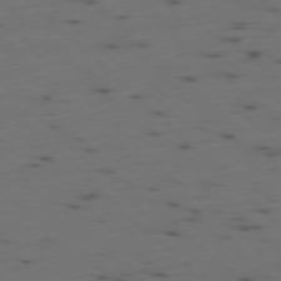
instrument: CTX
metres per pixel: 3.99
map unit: Ap
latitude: -78.3306
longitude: -61.9528
